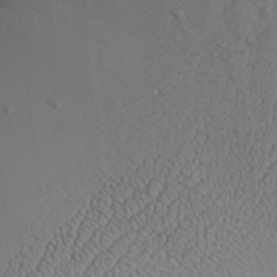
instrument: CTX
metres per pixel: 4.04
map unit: Aa
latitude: 27.0648
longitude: -131.8584
